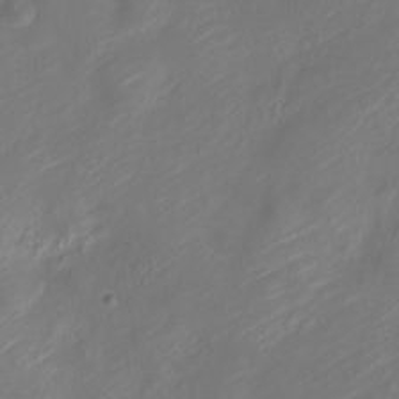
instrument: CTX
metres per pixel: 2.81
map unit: Nve
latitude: -19.2565
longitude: 107.9178
